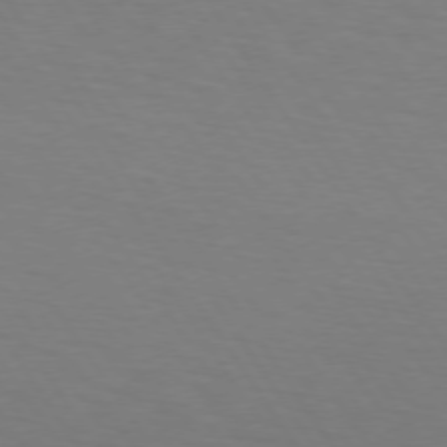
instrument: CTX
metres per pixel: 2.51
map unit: lApd
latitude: 73.4805
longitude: -75.7072
